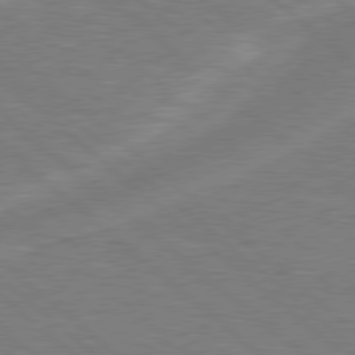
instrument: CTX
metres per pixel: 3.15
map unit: Hpe
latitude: 78.3845
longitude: -152.7058
